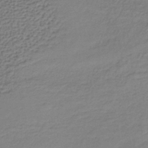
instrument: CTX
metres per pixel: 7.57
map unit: lHb
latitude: -34.5574
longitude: 61.3510
